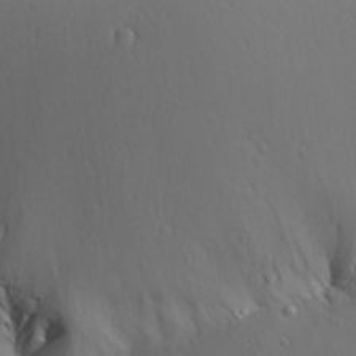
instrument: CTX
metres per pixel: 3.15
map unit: Aa
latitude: 26.7435
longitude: -136.0633
